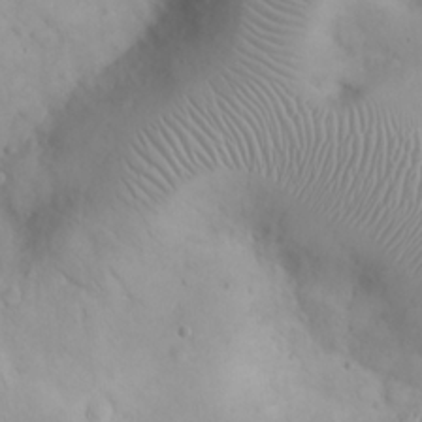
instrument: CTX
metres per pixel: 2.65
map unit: eHh
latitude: 25.2537
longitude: -63.7639
